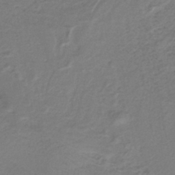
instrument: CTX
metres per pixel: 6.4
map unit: lHb
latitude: -41.1431
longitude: 51.7478
